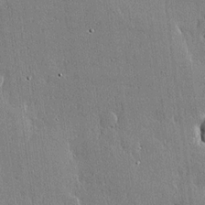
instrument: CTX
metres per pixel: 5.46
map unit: lHvf
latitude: 20.2523
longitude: 145.7100
